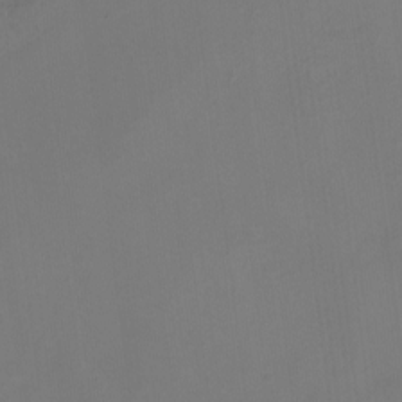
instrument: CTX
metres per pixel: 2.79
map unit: Nhu
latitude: -15.7289
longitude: -55.0458
